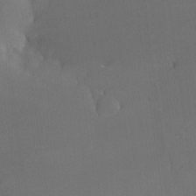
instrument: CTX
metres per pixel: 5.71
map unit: Nhe
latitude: -26.5762
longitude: -110.1956
